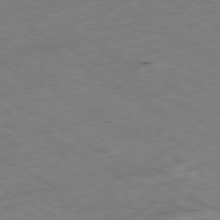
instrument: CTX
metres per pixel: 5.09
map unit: Ap
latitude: -80.6330
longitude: -93.6505
